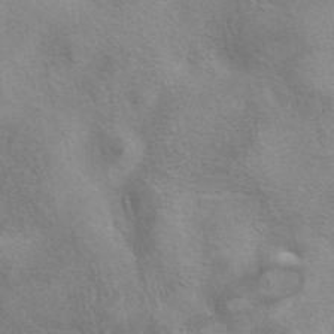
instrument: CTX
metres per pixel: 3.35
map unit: eAb
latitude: 40.6301
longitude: 105.9745
